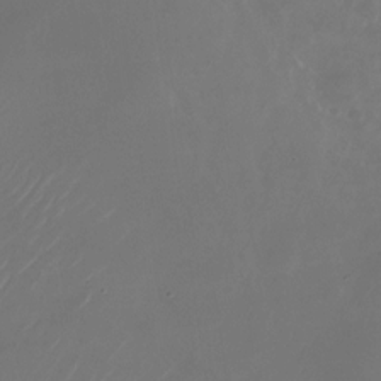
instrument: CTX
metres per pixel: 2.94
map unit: Nhu
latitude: -28.3684
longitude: -71.6316
